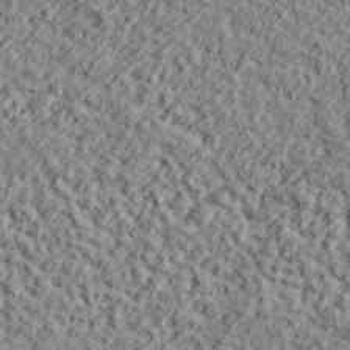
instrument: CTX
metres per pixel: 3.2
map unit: lHvf
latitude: 38.0633
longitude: -91.4615
